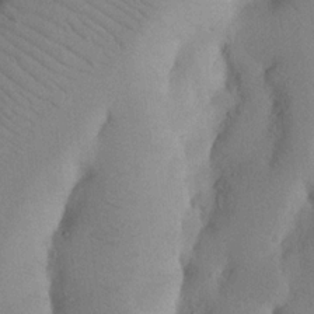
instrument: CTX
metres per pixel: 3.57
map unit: Nhu
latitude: 20.1011
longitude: -74.0633
